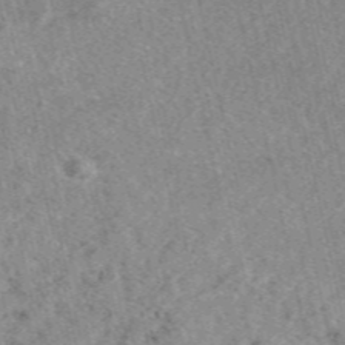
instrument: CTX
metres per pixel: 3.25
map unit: eAb
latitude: 48.3845
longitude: 121.6533
